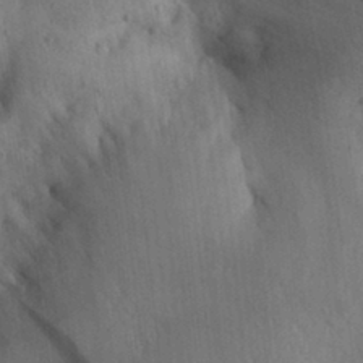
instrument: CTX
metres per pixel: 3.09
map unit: Aa
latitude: 30.8569
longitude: -144.5168
